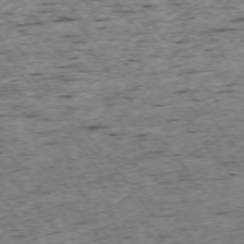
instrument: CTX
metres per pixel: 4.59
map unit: Ap
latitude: -74.8408
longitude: -87.0647
